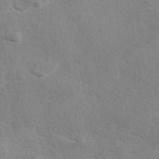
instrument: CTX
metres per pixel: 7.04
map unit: eAb
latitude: 49.1781
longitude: 119.8422
